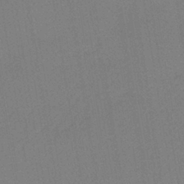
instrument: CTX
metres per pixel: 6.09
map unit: lHb
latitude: -38.7274
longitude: 58.4062
